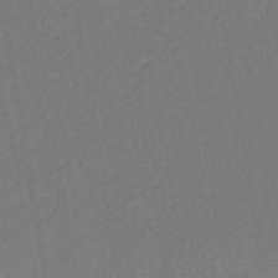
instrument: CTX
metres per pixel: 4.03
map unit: HNhu
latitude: -48.1039
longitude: 99.8233
